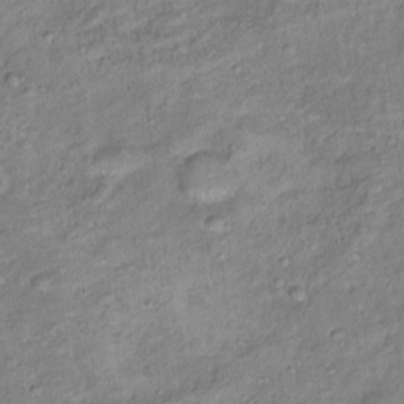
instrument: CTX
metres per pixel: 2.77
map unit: Ht
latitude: 13.6694
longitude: -40.9324
